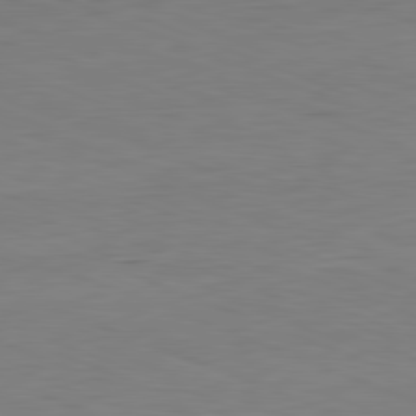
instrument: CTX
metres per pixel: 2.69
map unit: Hpe
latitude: -81.8800
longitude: 9.0486
